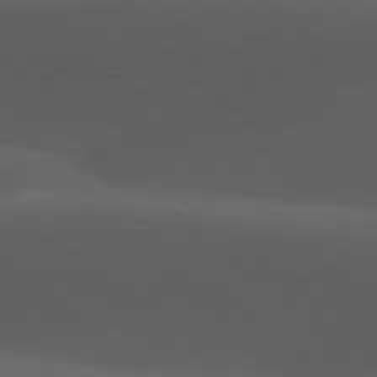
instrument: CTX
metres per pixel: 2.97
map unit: lApd
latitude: 77.8772
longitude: -55.1214
